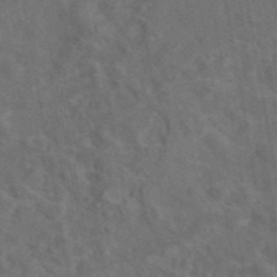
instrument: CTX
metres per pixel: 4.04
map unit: eAb
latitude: 46.3279
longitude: 108.9542
